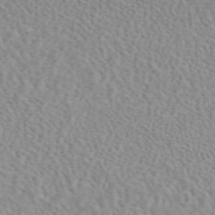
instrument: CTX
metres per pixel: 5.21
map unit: eAb
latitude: 44.2144
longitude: 109.7289
